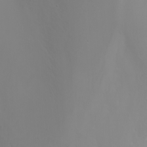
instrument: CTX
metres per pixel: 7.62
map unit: Nhu
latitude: -6.7841
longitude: -84.1011
